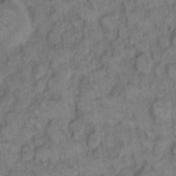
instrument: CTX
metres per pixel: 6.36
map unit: eHh
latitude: 8.9892
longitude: -63.6316
